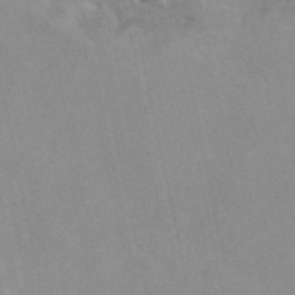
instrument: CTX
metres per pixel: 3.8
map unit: eAb
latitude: 49.0081
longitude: 104.3684
